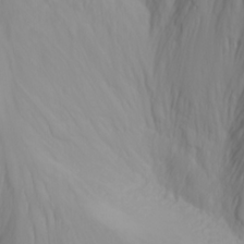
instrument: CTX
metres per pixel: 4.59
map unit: Nhu
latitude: -4.6896
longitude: -85.2915
